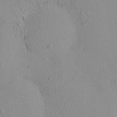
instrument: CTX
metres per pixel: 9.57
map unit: eHh
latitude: -0.4440
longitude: 17.8423
